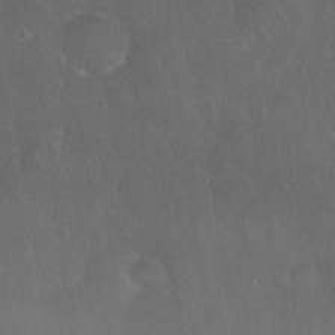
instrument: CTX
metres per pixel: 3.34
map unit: Nhu
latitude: 27.5749
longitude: -65.8583
